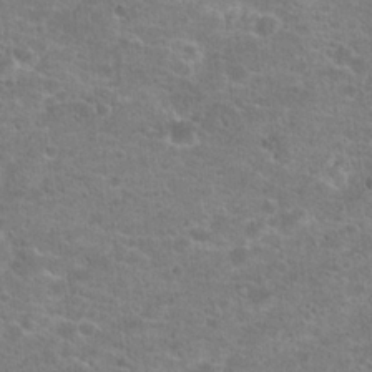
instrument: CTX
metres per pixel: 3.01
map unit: Hto
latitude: 20.4223
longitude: -42.9703
